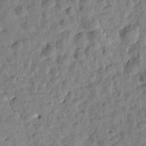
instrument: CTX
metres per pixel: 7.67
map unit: Htu
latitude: 1.4237
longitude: -179.6694
